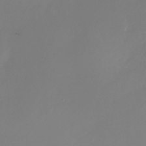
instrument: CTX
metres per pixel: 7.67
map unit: Nhu
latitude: -27.1431
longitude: -73.4616
